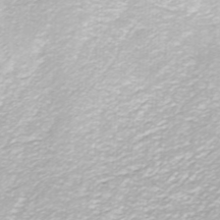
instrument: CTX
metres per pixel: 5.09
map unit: ANa
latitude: -44.6707
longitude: 104.8597
